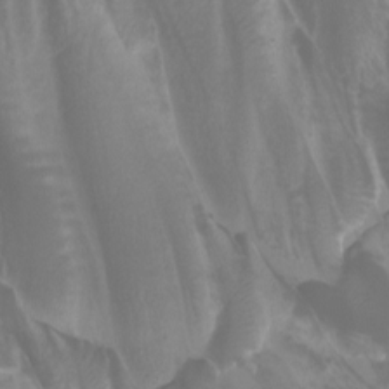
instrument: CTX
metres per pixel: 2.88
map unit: Nhu
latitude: -10.3306
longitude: -75.3482
